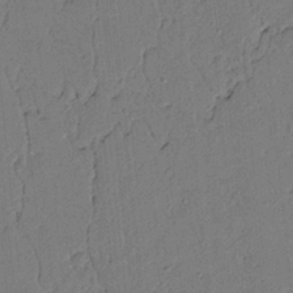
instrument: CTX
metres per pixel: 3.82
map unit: lAvf
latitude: 5.3104
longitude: 165.7478
